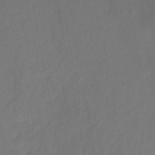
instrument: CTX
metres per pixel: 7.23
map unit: HNhu
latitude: -28.7274
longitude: 66.8219
